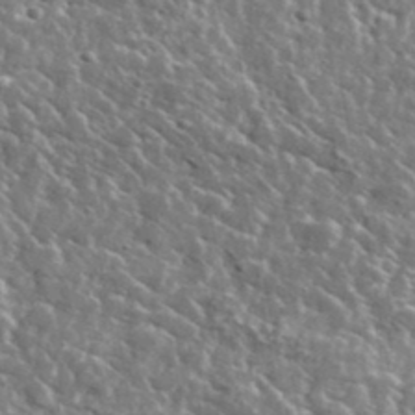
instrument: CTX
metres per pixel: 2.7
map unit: lHvf
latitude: 36.8380
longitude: -88.4601
